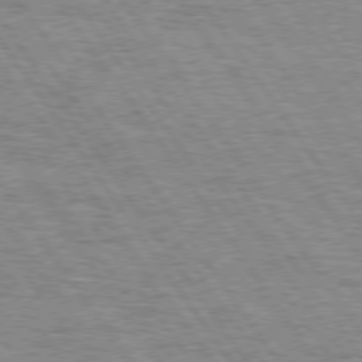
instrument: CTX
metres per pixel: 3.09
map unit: Hpe
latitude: 74.6491
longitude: -138.3845
